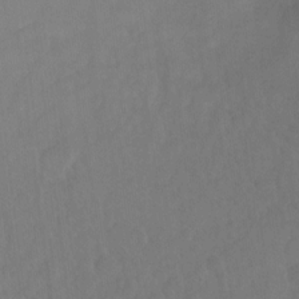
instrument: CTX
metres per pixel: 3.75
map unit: Ht
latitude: 5.8961
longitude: -30.0822
